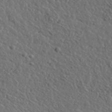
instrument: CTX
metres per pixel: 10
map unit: lHvf
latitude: 36.6491
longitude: -88.1200
